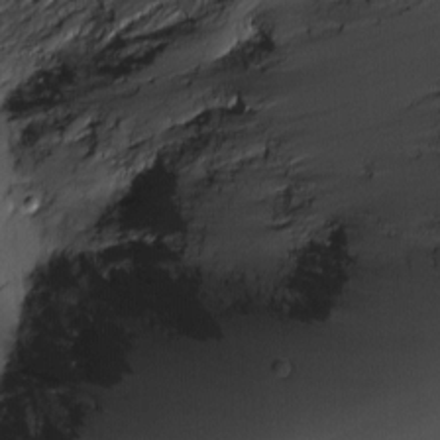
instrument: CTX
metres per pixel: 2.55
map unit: Nve
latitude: -7.6910
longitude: 175.3131
